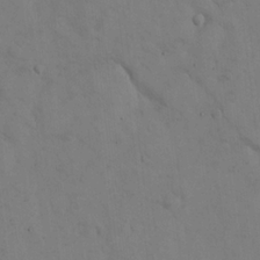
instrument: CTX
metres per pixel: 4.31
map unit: Hto
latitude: 13.7450
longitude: -59.6316
